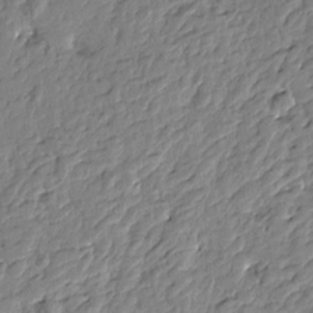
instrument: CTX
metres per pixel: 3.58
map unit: Htu
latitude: -1.6155
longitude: -179.0459
